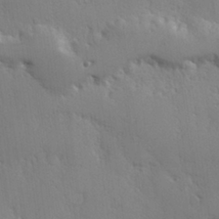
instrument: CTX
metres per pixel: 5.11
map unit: Hve
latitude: 27.0459
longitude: 150.4818
